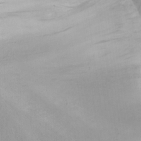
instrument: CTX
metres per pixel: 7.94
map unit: eHh
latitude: 23.8583
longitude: -66.4223
